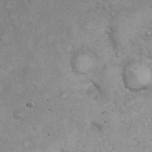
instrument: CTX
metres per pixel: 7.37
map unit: eHh
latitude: 20.3090
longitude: -59.3860
